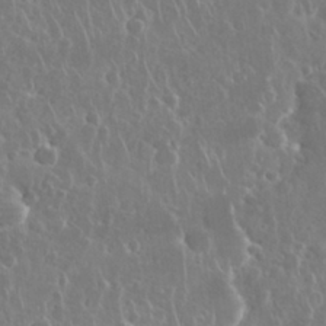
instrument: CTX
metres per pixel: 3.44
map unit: Nhu
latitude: 28.7246
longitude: -63.1970
